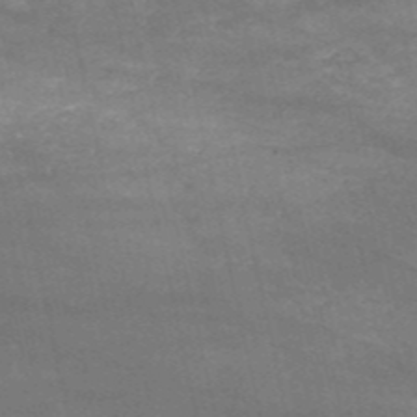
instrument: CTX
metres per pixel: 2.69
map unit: HNb
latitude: -52.7463
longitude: -38.9703
